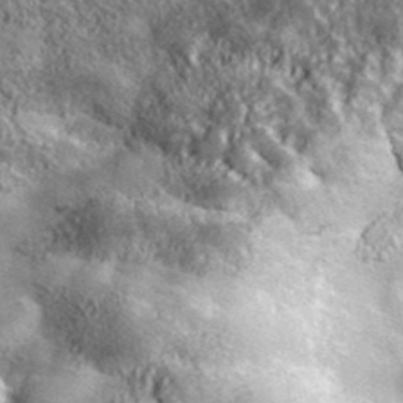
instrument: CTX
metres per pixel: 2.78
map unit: ANa
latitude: 40.3467
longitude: -90.2145
